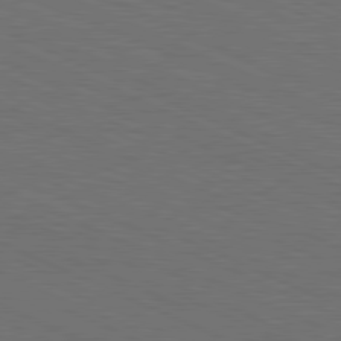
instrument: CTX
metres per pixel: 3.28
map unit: Hpe
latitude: -81.8800
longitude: 18.9920
